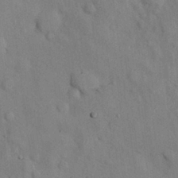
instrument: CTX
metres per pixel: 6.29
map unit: Nhu
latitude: 26.3467
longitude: -70.9891
